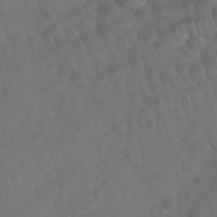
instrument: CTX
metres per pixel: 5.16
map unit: Nhu
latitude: 28.5546
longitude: -65.4048
